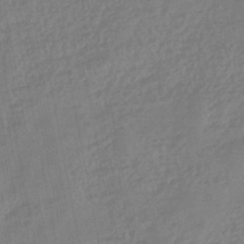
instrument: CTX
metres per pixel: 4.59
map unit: eHb
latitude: -46.3306
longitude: 84.1227
